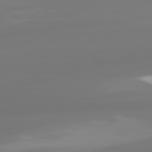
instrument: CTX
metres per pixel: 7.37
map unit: lApd
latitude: 81.3859
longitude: -165.4804
